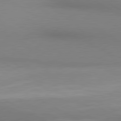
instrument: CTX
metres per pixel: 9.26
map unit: lApd
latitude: 80.5735
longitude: 134.8408
